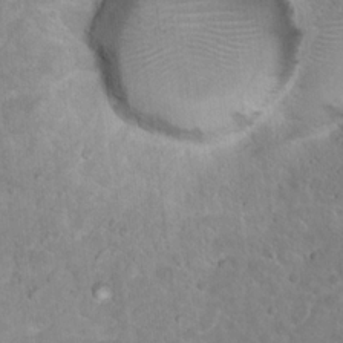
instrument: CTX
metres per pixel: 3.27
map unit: Nhu
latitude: 17.1025
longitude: -31.6694
